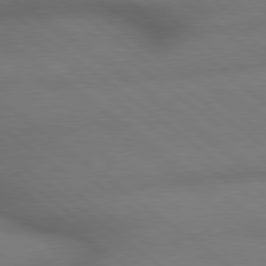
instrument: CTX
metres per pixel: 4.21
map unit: lApd
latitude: 79.3671
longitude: -167.4993
